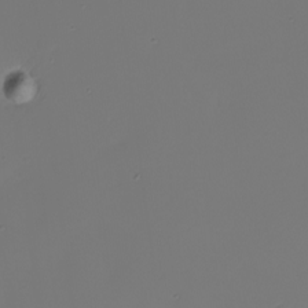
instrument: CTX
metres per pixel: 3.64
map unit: eHh
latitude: -4.9163
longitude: -87.3481
